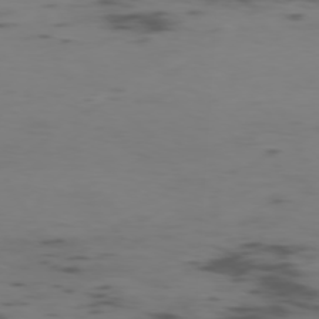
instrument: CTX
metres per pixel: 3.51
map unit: Ap
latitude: -76.1795
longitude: -66.8758
